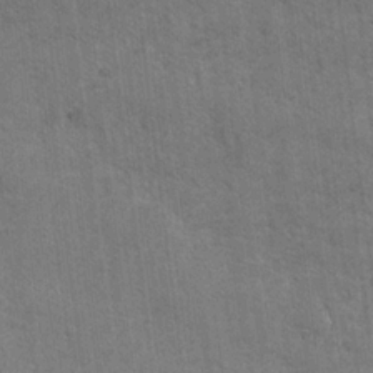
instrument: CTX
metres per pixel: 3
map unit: lAvf
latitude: -5.6155
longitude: -114.4034
